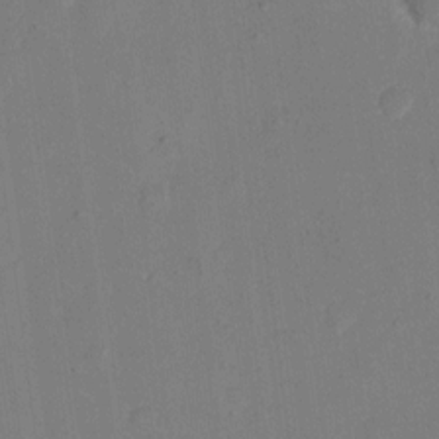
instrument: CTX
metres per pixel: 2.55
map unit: eHh
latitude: 11.4616
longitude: -69.4427
